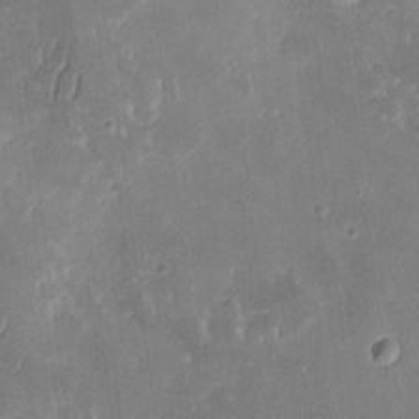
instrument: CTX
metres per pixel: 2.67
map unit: eHh
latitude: 8.8758
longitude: -73.8962
